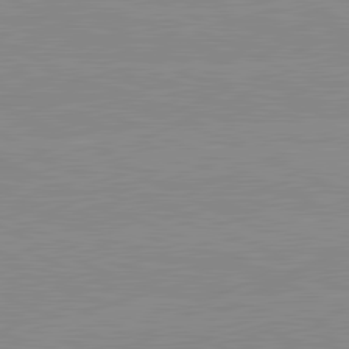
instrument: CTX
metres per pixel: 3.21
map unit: lApd
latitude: 81.4426
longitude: -156.1955
